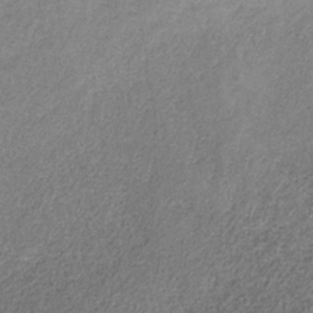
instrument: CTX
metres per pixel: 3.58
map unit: HNb
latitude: -32.4251
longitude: 59.2186
